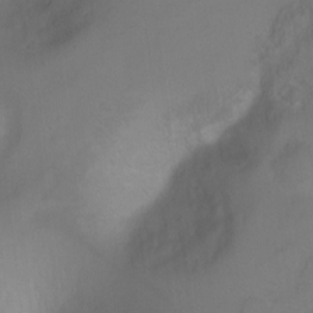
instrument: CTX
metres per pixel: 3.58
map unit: Ht
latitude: 0.9324
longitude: -44.8002
